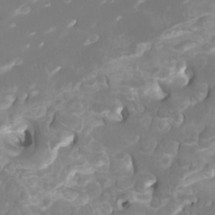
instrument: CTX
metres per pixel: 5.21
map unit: Htu
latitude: -10.0661
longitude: -74.9325
